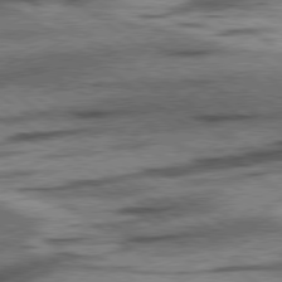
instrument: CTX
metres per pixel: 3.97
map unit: lApd
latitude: 78.5168
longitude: -53.1592
